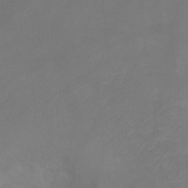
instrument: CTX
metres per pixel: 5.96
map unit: Ht
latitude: -7.9556
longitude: -34.5734
